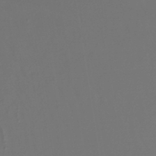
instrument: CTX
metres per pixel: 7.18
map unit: lHb
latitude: -45.4832
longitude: 76.4251
